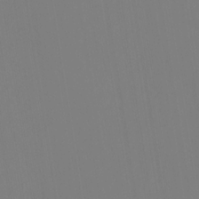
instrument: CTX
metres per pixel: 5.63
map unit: Nhu
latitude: -13.5399
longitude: -51.7827
